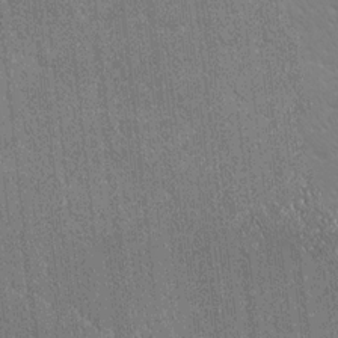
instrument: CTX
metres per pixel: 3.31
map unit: Ave
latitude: 20.4034
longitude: -137.3860
